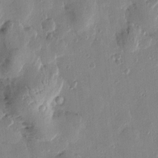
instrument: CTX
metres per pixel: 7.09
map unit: Htu
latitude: 1.3670
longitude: -177.8394
